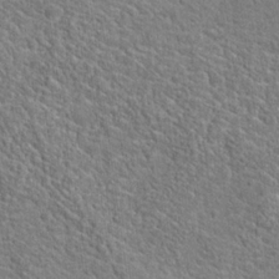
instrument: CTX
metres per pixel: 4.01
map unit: Hto
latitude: 19.2159
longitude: -37.3671
